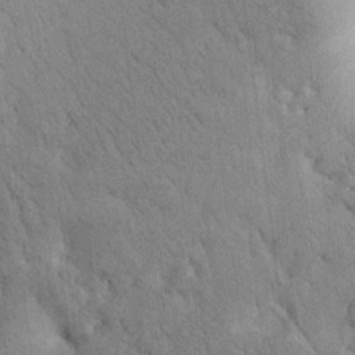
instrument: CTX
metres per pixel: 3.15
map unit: Htu
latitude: 0.6112
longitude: 174.3306
